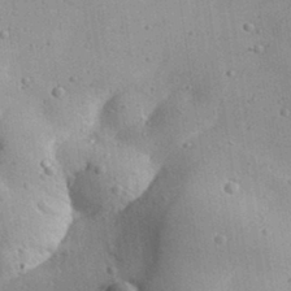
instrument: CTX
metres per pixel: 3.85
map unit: Aa
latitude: 32.2900
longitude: -133.3482
